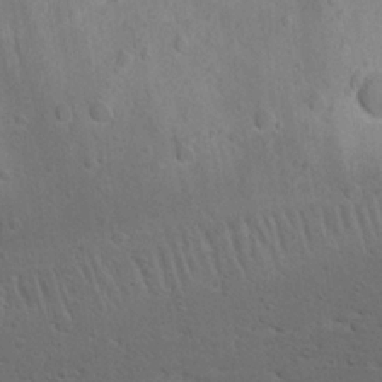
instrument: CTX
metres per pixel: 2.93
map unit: Nhu
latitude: 22.3467
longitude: -71.8016
